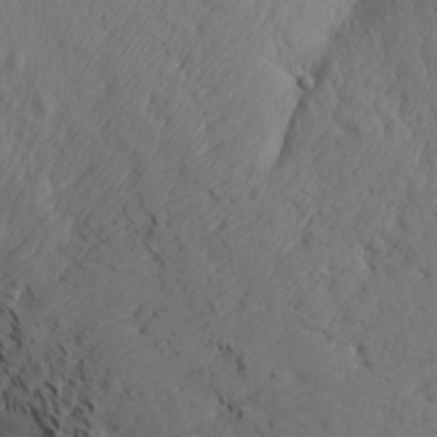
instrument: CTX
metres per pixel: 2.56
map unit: Aa
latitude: 16.7624
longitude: -143.8017
